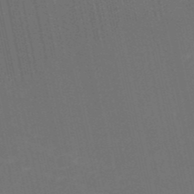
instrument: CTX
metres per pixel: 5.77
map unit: HNb
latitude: -52.3684
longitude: -48.8758
